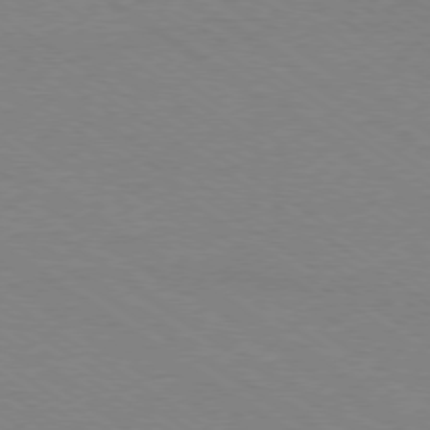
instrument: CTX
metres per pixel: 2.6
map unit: Ap
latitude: -78.8219
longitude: -85.0459
